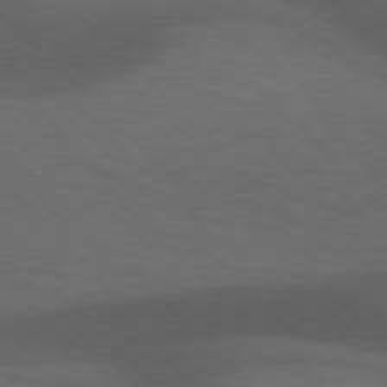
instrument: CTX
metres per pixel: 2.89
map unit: lApd
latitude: 76.7813
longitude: -60.1578
